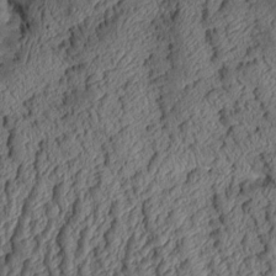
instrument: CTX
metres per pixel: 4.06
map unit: Aa
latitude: 9.1025
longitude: -128.6490
